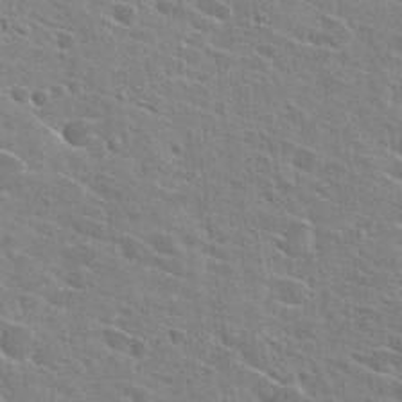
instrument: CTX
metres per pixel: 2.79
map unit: Hto
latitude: 27.3104
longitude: -45.1025
